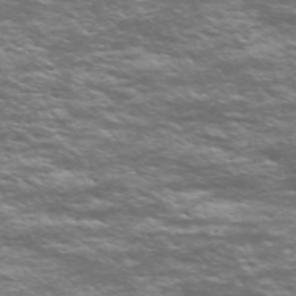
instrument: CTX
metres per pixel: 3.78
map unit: Nve
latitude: -59.0864
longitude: 57.2376
